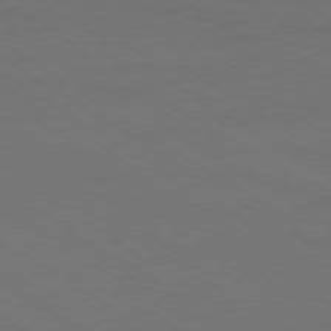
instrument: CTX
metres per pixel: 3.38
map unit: Ap
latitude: -79.6344
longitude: -65.3671
